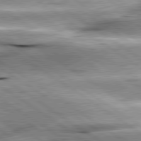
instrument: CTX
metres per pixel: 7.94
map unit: lApd
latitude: 80.1011
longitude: -141.1781
